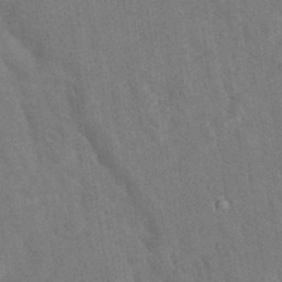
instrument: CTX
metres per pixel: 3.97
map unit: eAb
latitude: 34.2900
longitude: 110.1605
